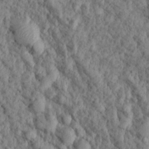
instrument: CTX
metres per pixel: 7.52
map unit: Aa
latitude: 15.5372
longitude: -142.2145
